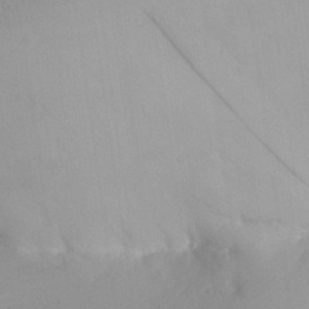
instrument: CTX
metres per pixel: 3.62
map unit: Aa
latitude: 28.7246
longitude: -133.8205
